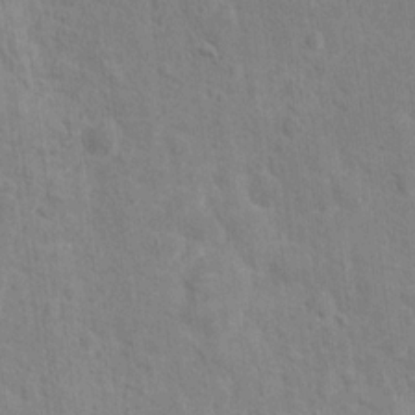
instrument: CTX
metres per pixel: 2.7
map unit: Hto
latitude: 13.5182
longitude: -38.0444
